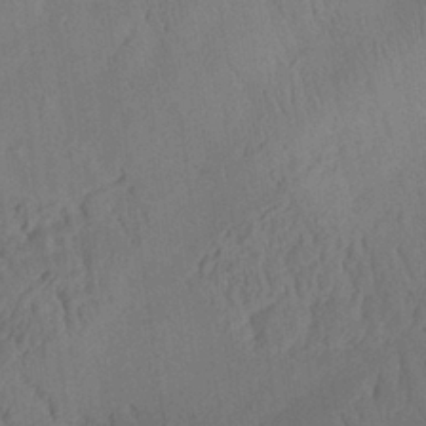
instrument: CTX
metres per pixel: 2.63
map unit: Aa
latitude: 26.4034
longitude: -141.5938
